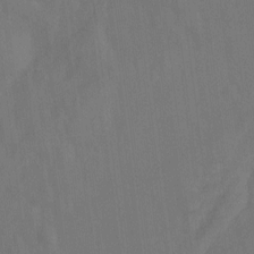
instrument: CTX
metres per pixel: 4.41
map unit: Hto
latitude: -12.1795
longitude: -39.3671
